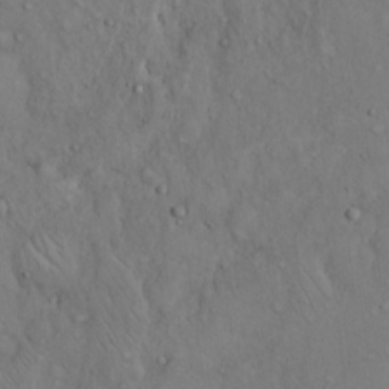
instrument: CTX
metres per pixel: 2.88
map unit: Hto
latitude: 14.7058
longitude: -58.0444
